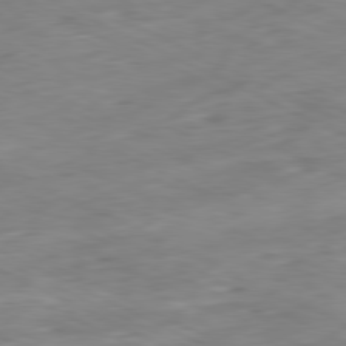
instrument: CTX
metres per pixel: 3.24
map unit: Ap
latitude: -81.1242
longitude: -82.4034
